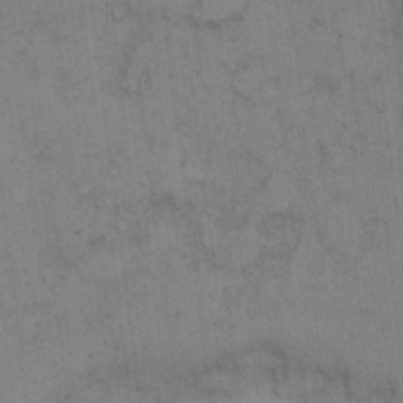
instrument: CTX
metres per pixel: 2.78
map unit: Hto
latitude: 8.5357
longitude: -58.1578
